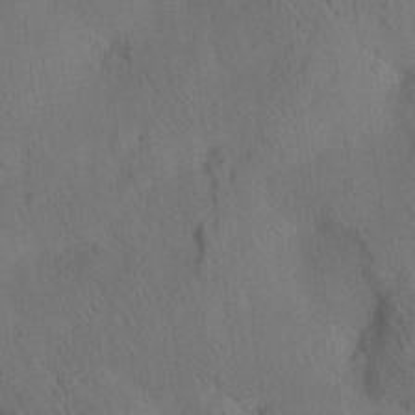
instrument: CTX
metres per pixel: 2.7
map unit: Aa
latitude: 25.3103
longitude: -143.1781
